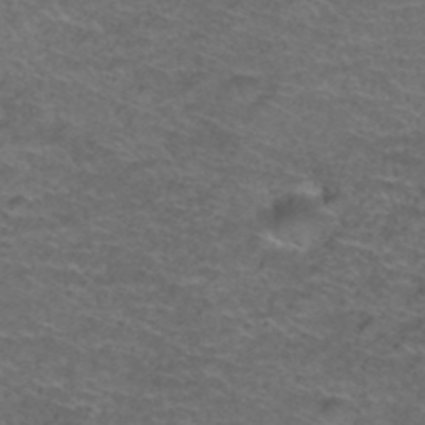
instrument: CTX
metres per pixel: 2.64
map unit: Hto
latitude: 38.4223
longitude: -42.5357
